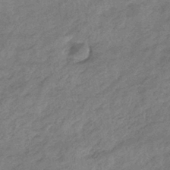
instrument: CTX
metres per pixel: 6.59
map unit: lHb
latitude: -34.9164
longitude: 68.9352
